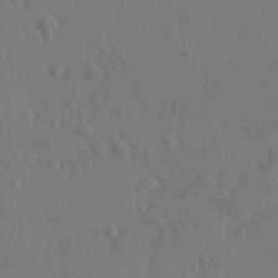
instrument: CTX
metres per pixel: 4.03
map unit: lAvf
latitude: -8.7085
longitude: -120.7813
